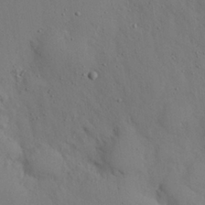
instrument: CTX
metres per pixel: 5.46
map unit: Nhu
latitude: 27.3860
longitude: -72.5546
